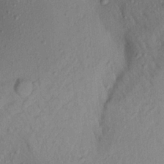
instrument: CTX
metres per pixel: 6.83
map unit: Aa
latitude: 21.1214
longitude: -147.6316
